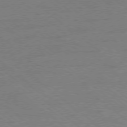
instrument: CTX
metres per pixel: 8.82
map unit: Ap
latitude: -78.8219
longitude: -100.8758
